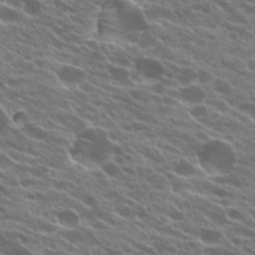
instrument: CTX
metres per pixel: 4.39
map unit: Hto
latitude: 24.3845
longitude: -37.5749
